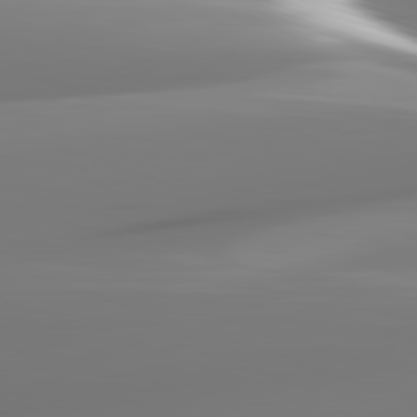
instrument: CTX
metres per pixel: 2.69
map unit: lApd
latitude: 82.4034
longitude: -145.7449
